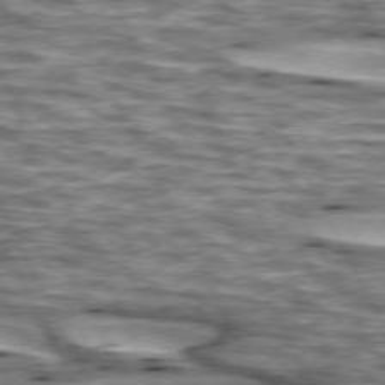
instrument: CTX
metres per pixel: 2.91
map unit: lApd
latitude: 74.4034
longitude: -55.0458
